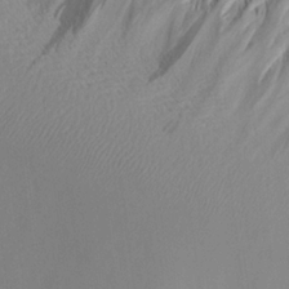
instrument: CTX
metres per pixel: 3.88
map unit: Aa
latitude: 20.2712
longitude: -144.9136
